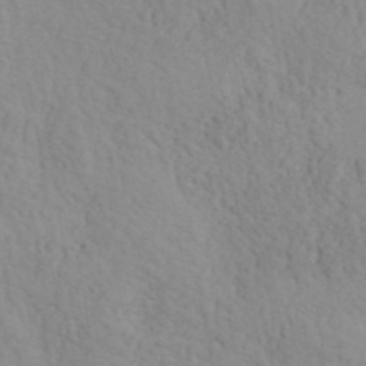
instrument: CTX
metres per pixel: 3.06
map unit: ANa
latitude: 41.3104
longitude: 51.6910
